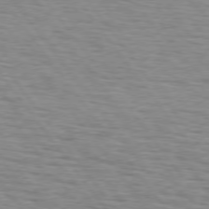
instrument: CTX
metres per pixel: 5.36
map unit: lApd
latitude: 74.8569
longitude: -72.2901
